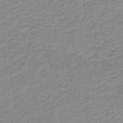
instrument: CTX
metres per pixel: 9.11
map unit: HNb
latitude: -40.1795
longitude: 49.9367
